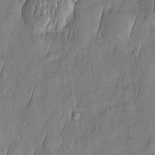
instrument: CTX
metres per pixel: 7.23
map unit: Htu
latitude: -5.7666
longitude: 175.0675
